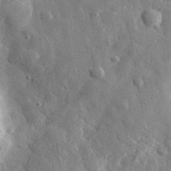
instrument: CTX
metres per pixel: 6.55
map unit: eHh
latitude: 32.3656
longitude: -80.3845
